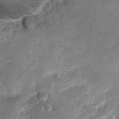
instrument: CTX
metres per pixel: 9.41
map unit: Nhe
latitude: -35.5399
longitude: -145.2159
